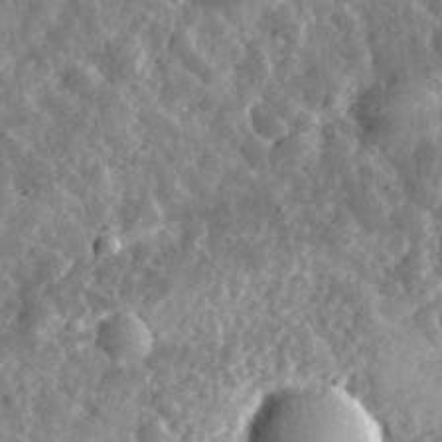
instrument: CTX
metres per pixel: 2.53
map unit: eHh
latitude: 33.7450
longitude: -79.3671
